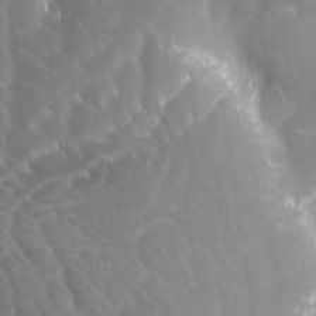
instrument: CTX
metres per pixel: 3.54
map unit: Ave
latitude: -7.8044
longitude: -122.7057
